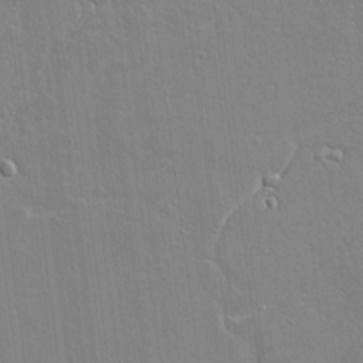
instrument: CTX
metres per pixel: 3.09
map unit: lAvf
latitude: 16.9514
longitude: -127.7072
